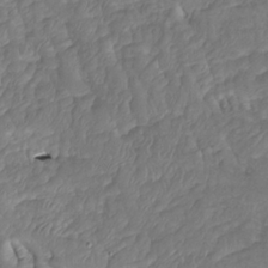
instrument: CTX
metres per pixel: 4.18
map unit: Htu
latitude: -5.5021
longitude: 150.4062
